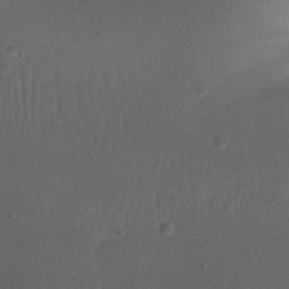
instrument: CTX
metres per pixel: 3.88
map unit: eHh
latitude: 23.2348
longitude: -70.5168
